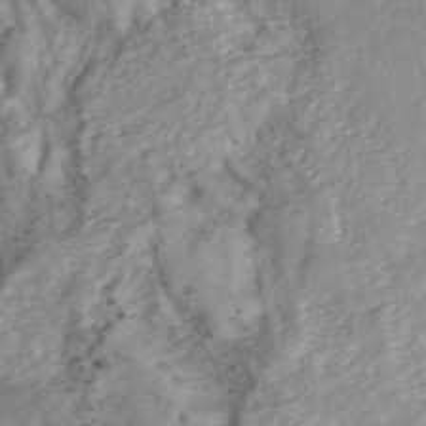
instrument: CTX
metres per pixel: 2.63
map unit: ANa
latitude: 46.3279
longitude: 24.9542
